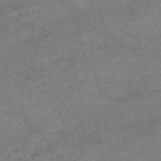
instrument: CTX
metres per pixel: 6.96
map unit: HNb
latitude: -54.1039
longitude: -41.5371
